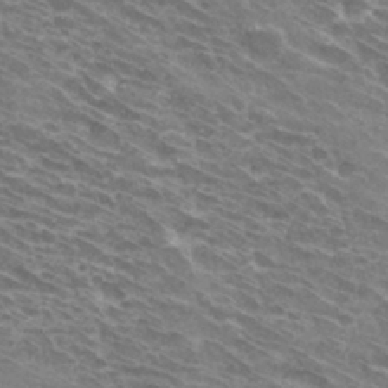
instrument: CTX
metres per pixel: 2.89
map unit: Hto
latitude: 32.2523
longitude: -42.6113
